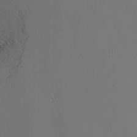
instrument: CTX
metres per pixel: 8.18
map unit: Nhu
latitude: -5.4265
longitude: -91.5182
